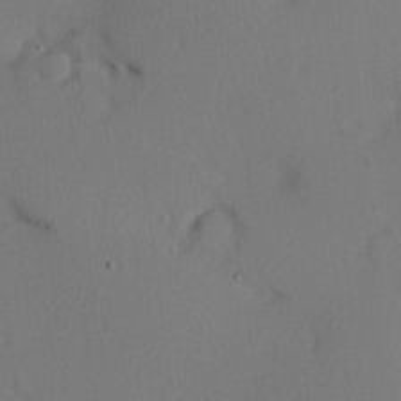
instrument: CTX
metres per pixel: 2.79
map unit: Hve
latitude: 14.1011
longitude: -90.2145
